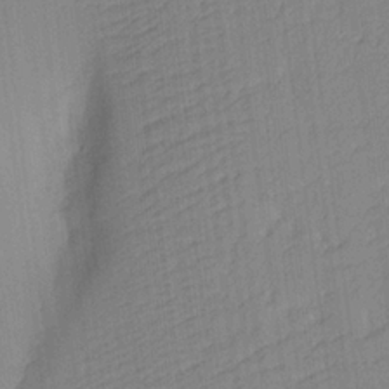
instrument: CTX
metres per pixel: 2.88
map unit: Aa
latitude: 17.7261
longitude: -142.7813
